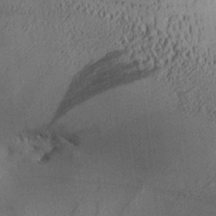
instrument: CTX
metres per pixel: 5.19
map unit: Aa
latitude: 25.9150
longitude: -134.7435
